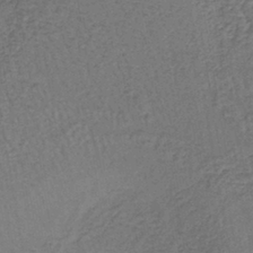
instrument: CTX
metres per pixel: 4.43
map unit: lHb
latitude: -39.6911
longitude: 61.7289
